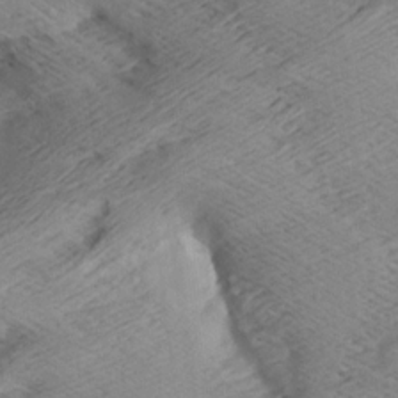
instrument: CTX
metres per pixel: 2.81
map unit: Aa
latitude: 7.2537
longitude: -140.3089
